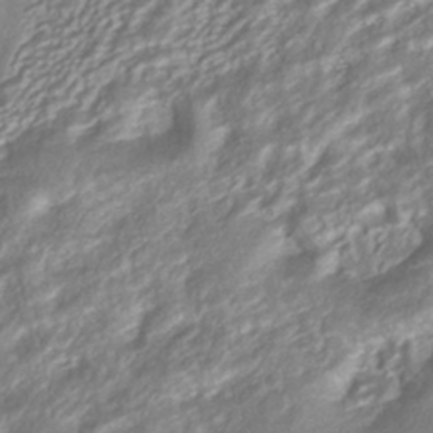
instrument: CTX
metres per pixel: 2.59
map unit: HNhu
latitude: -40.8219
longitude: 108.1228
